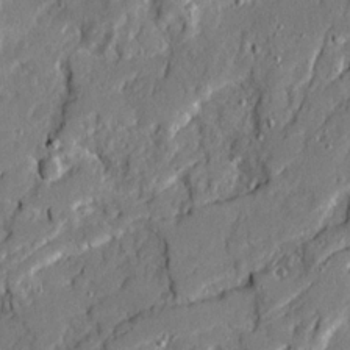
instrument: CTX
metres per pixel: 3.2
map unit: Ave
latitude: 20.6302
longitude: -129.2537
